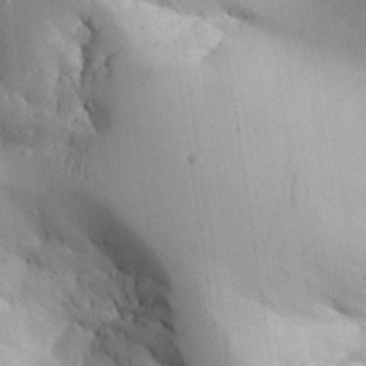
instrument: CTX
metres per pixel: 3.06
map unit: Aa
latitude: 25.3103
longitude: -127.5182
